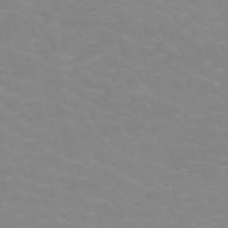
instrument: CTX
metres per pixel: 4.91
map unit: HNb
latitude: -48.2362
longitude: -46.9136
